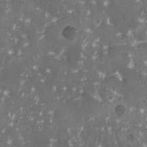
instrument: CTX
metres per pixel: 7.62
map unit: HNhu
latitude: 1.3292
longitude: 6.5762
